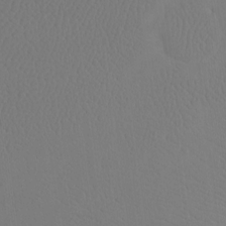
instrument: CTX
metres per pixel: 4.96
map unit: Ht
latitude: -7.7477
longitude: -34.3467
